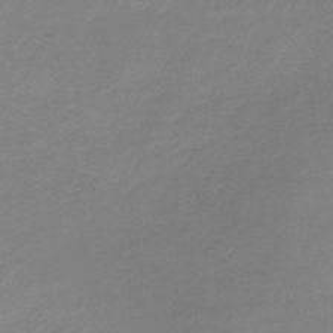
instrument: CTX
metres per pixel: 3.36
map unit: lHb
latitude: -41.3321
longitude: 74.2551
